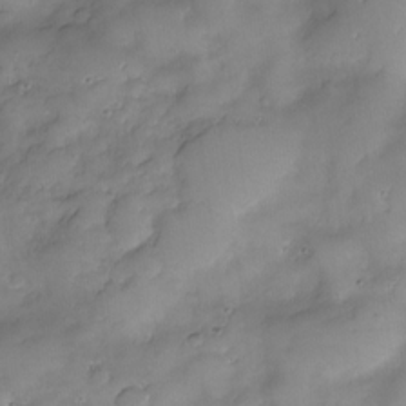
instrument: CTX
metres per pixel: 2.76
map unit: Nve
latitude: -26.7841
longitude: -149.3482
